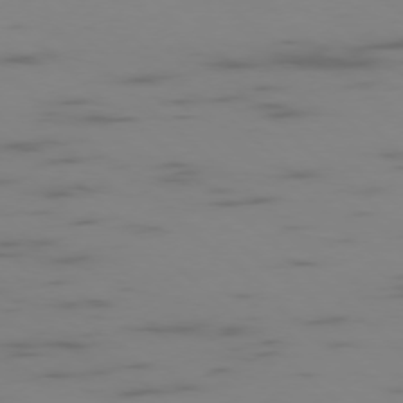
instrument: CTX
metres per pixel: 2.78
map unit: Ap
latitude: -76.9164
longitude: -67.5560
